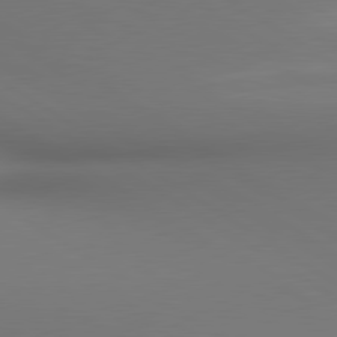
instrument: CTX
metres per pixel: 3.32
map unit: lApd
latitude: 80.5924
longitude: 138.5007
